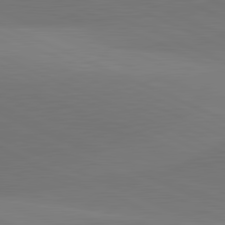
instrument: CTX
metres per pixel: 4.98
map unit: lApd
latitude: 81.8583
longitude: 144.9920
